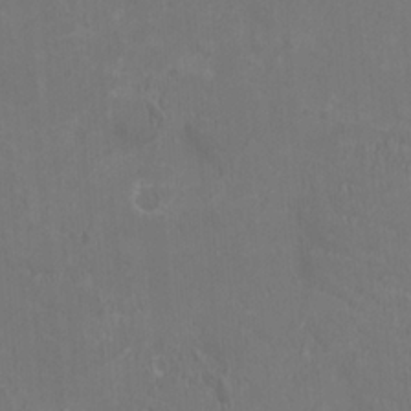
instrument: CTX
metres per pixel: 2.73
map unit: HNhu
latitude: 1.5938
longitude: -2.2900
